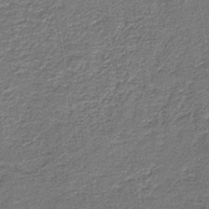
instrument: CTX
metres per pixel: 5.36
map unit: HNb
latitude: -39.2376
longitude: 51.0297
